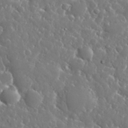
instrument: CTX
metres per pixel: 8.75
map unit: eHh
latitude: 33.8961
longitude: -57.5938
